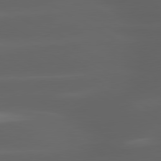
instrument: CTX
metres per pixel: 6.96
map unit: lApd
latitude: 80.1956
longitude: -144.6301
